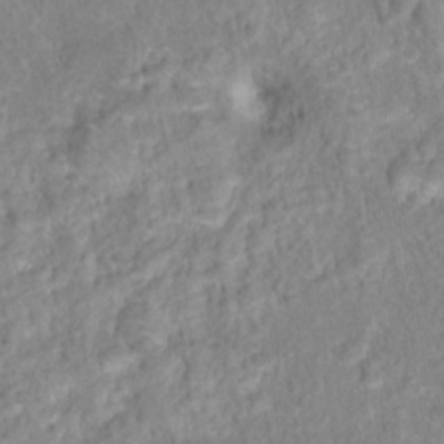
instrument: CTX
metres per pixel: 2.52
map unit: Hto
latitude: 16.0633
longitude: -41.4426
